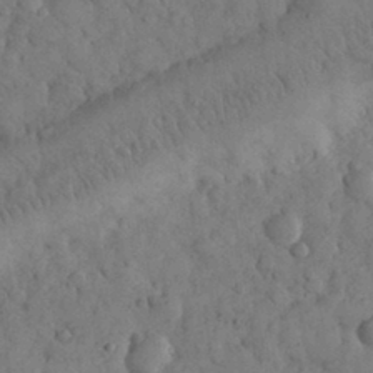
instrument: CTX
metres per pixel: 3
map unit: eHh
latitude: 31.1215
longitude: -68.6680
